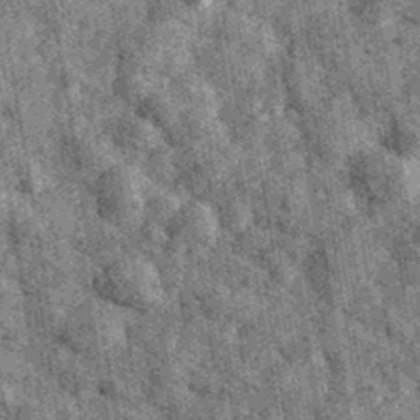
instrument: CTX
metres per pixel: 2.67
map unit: Ave
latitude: 40.0255
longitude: -106.5546
